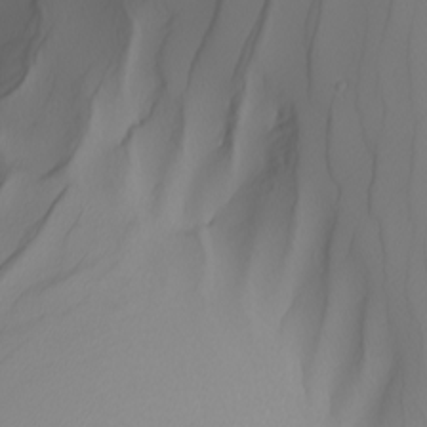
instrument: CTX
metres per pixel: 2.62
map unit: Nhu
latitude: -6.9919
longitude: -94.2523
